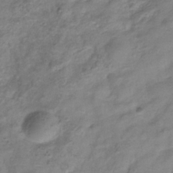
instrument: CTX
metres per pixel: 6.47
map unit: Hve
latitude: -33.7289
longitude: 89.3509
